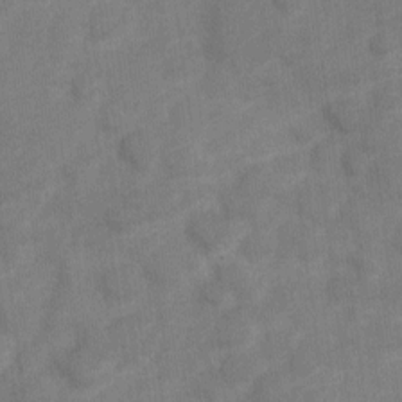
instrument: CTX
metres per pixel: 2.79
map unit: Nve
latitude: -18.2739
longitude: 108.1039
